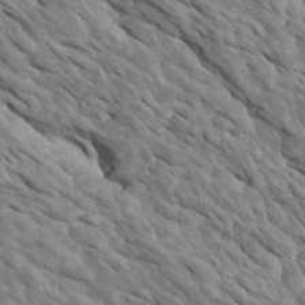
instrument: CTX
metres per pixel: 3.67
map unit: Htu
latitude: 1.9150
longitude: 143.0675
